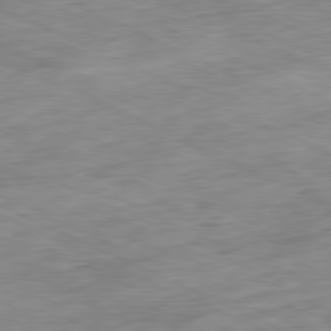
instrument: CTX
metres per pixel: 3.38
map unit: Ap
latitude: -81.0865
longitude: -87.3293
